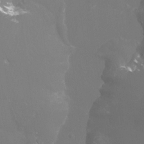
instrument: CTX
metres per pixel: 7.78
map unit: Htu
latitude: -13.0109
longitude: -48.3089
